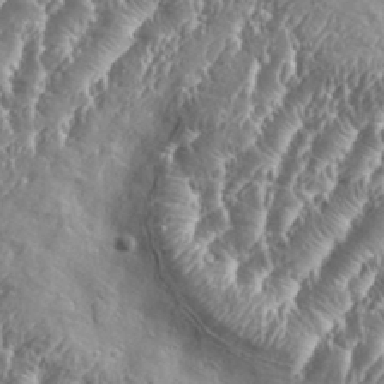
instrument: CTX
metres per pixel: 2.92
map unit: Aa
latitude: 34.6112
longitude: -134.9324
